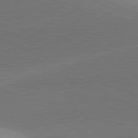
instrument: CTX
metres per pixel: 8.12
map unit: lApd
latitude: 81.7827
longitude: 143.6155
